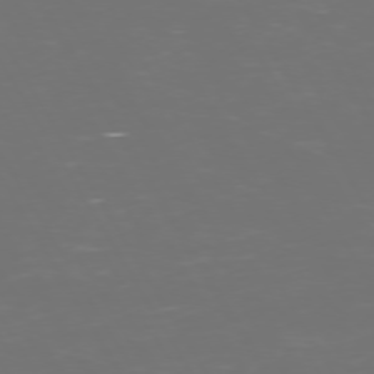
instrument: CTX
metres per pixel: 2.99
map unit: Hpe
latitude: 72.3468
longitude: -126.4790
